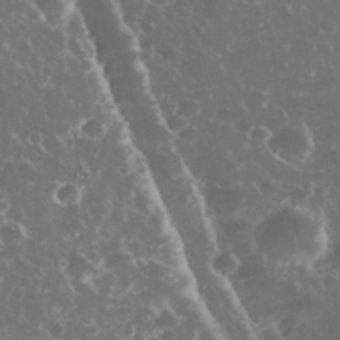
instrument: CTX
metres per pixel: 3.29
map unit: eHh
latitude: 34.4034
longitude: -61.6883
